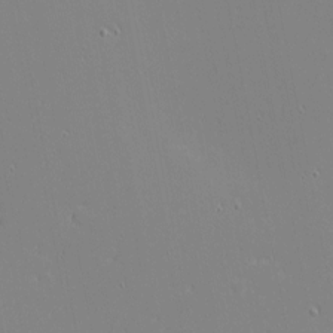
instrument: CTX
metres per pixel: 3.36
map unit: eHh
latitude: -3.2753
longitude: -81.1214
